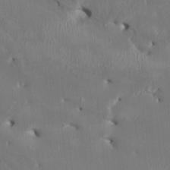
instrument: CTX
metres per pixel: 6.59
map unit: HNhu
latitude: 3.2159
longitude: -5.1970
